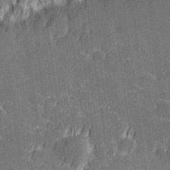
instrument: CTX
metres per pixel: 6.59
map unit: Hve
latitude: 27.6694
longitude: 144.2551
